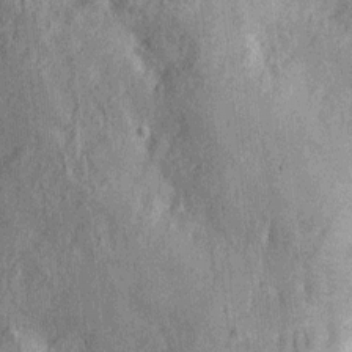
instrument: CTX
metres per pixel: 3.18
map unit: Nhu
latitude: -12.8030
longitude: -23.9717
